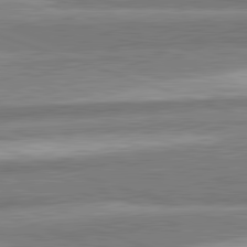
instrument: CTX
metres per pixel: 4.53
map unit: lApd
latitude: 82.2711
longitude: 178.4251
